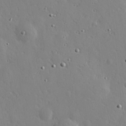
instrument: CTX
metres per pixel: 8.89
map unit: Hve
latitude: 26.7813
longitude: -93.1403
